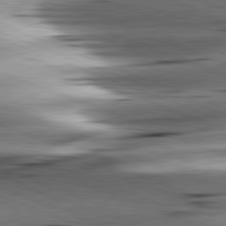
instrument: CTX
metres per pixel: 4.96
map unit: lApd
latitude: 81.4993
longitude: -150.9891
